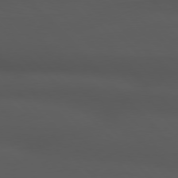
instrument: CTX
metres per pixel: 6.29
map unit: Hpe
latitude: 77.1025
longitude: -167.0647
